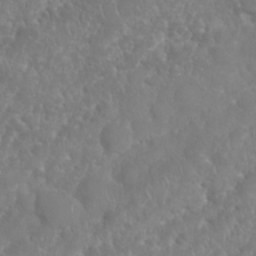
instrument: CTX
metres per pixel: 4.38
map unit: Nhu
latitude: 25.2725
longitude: -61.6883
